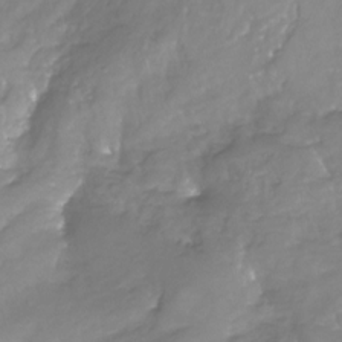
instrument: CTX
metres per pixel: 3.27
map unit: Nhu
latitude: -26.0094
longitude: -57.6693
